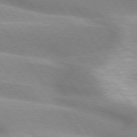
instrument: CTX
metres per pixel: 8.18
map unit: lApd
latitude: 75.0081
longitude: -63.8773
